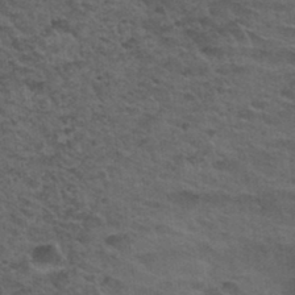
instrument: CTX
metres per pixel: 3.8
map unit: Nhu
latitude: 31.8017
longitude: -50.1388
